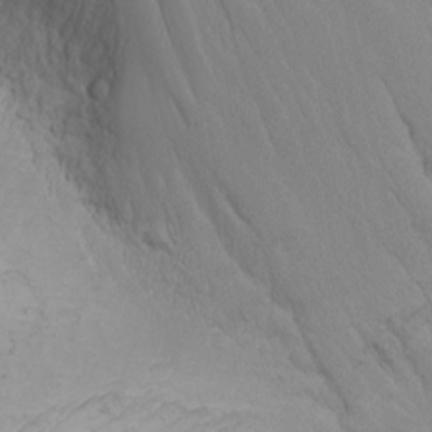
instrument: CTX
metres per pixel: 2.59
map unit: Nhu
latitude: -5.8989
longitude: -79.0459
